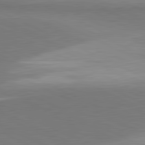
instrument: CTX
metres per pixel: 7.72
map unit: lApd
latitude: 81.3482
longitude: 156.8219
